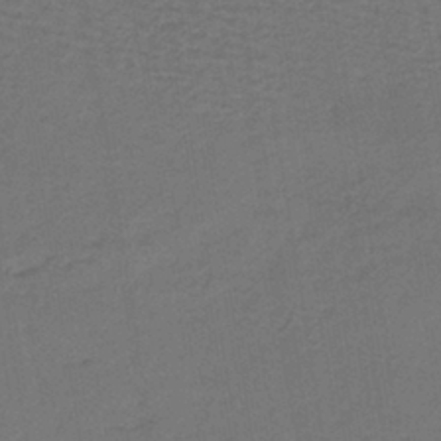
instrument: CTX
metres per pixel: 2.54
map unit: lHb
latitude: -39.3888
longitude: 59.1809
